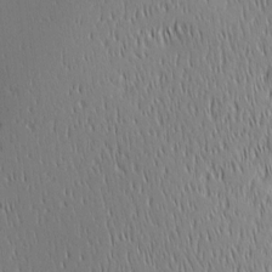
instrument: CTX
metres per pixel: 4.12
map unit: Ave
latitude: 2.7246
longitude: -114.4978
